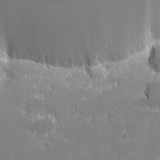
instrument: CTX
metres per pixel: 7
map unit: eHh
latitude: -1.1432
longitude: -84.1200
